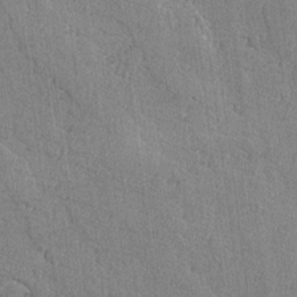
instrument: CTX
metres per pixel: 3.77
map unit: lAvf
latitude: -6.1417
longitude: -114.4789
